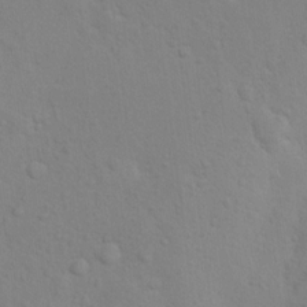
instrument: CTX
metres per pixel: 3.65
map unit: Nhu
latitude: 14.1011
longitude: -28.1955
